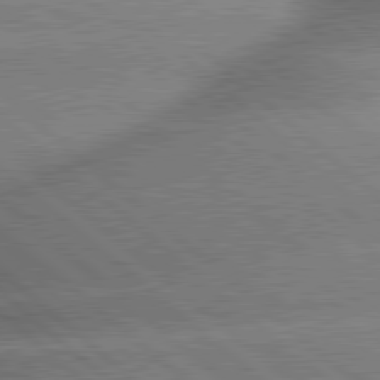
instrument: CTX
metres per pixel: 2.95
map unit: lApd
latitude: 79.9339
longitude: -148.2145
